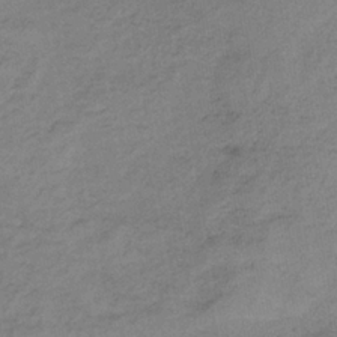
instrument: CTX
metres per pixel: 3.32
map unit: HNb
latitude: -33.1998
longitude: 62.2928
